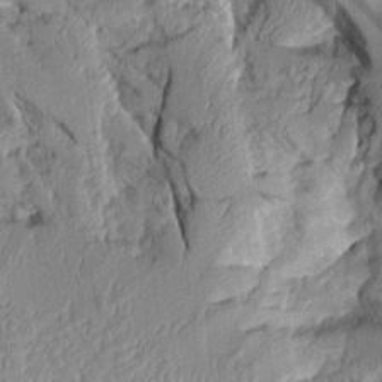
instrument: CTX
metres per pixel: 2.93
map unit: Aa
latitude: 9.2159
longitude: -128.1767
